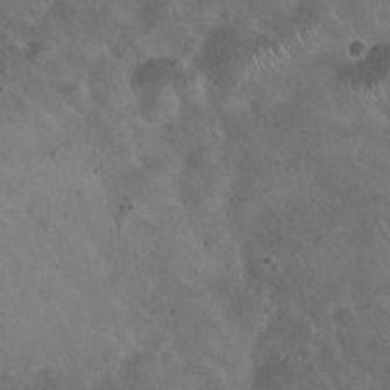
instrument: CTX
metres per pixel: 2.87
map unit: Hto
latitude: 19.8205
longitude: -54.6679
